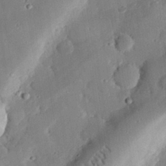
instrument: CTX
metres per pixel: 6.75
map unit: eHh
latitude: 29.0080
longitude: -81.1970
